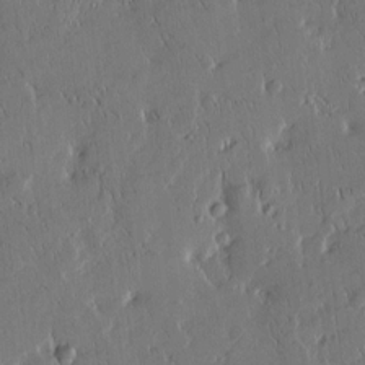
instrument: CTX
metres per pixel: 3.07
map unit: Htu
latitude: -4.2172
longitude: 174.7274
